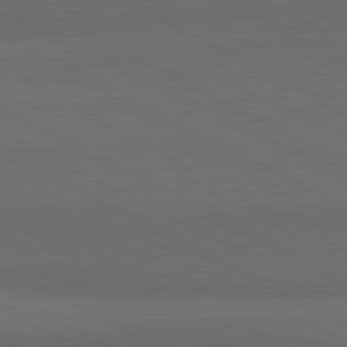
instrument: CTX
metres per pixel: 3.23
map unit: lApd
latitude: 81.9717
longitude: 159.5399
